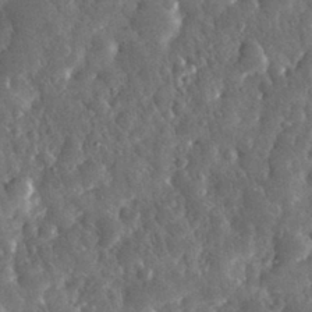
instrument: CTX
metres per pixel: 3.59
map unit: eHh
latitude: 31.9151
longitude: -69.7828
